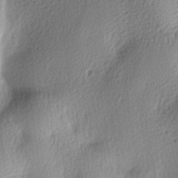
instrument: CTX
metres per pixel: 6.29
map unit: lAa
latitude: -5.9556
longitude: -123.7639
